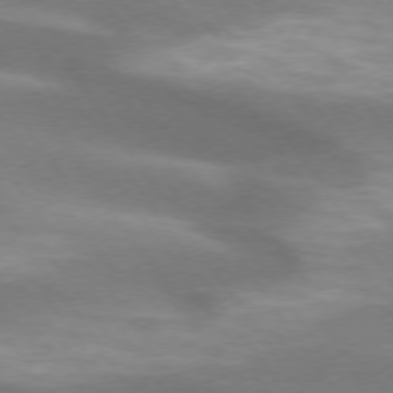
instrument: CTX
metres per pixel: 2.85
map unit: lApd
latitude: 74.3467
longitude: -49.3482
